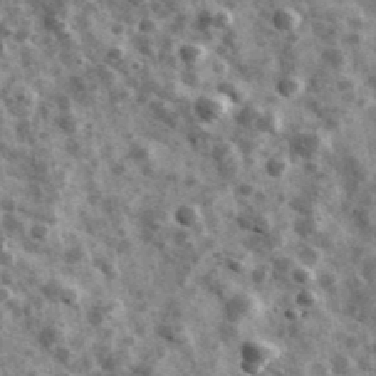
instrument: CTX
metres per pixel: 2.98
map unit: Ave
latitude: 42.0444
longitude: -107.7639
